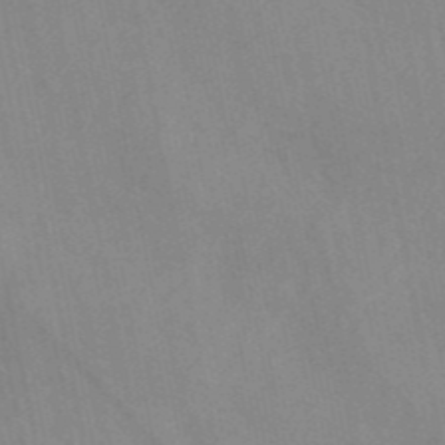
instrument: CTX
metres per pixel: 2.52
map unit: HNb
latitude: -52.5195
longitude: -49.8772
